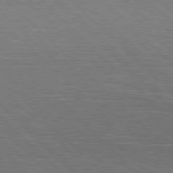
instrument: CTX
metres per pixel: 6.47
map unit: Hpe
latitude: 77.2348
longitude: -127.4616
